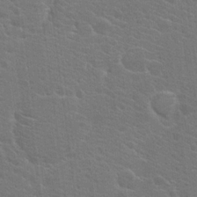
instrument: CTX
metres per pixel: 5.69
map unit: Hto
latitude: 21.1026
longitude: -39.9150
